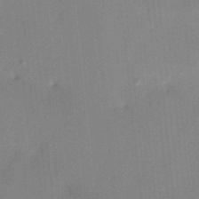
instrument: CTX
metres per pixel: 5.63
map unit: HNhu
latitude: 13.8583
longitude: 10.5196
